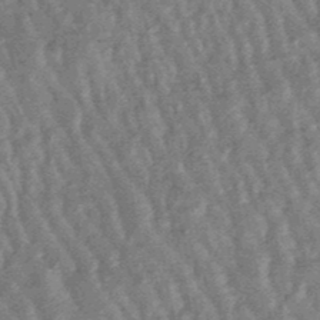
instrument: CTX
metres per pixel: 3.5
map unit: lHb
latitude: -48.1606
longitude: 79.4454
